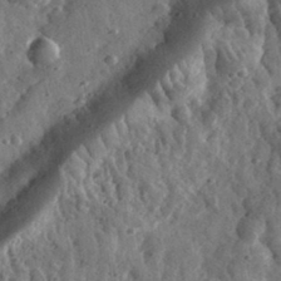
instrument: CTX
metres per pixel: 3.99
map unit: eHh
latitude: 33.5749
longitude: -79.2348
